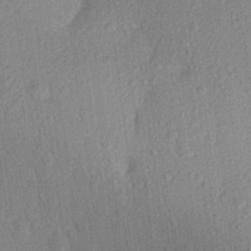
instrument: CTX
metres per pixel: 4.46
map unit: Aa
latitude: 27.4049
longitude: -145.2726
